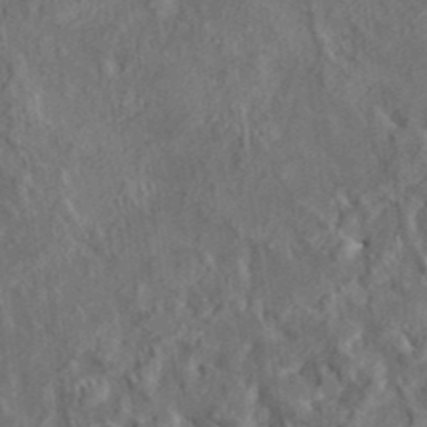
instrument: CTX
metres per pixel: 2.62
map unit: HNhu
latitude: 5.5371
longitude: 10.3684
